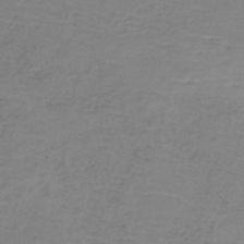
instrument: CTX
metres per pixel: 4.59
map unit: HNb
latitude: -34.7652
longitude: 53.2376
